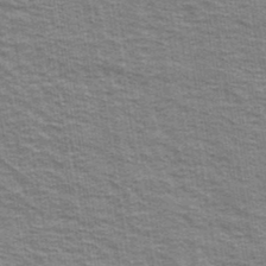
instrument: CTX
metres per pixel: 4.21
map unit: Ave
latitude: 39.0836
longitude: -109.1214
